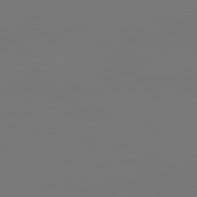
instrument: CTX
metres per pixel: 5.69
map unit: Hpe
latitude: 78.7058
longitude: 178.2928
